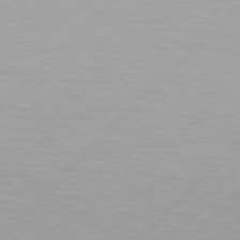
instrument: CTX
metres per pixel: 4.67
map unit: Hpe
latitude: 77.6505
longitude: -133.7828
